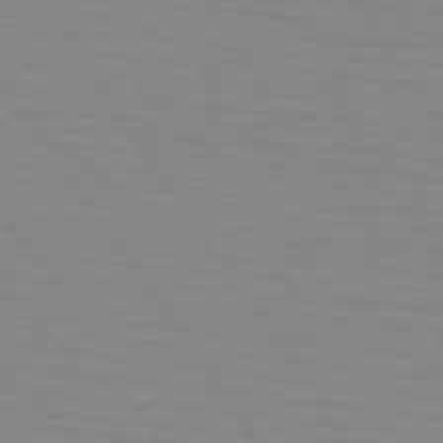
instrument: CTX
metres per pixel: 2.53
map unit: lApd
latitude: 74.3278
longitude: -78.9325
